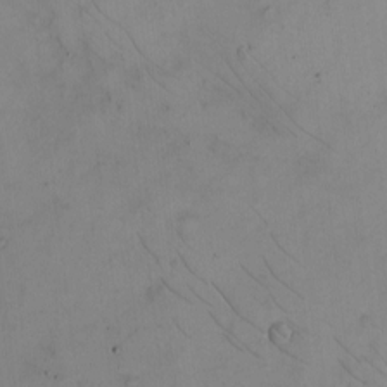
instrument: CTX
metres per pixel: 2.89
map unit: eHh
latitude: -9.8989
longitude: -67.0836
